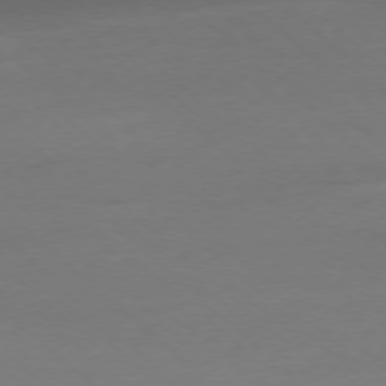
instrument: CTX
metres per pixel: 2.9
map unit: Ap
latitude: -77.8422
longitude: -69.9906
